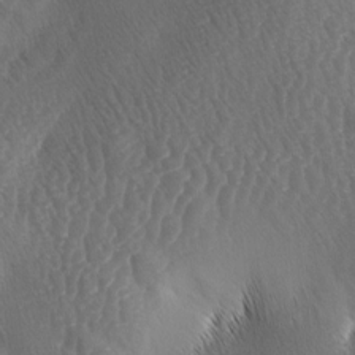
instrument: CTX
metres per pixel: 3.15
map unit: lAa
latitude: -4.9541
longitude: -128.5357
